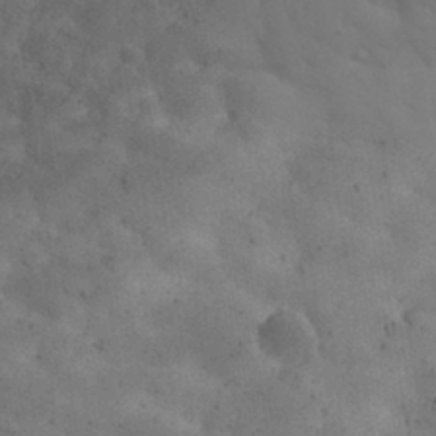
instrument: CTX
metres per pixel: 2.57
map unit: eHh
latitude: 30.3468
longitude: -68.4601
